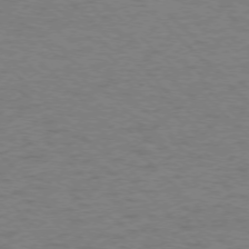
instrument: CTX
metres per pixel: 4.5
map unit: Ap
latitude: -75.8423
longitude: -80.0633
